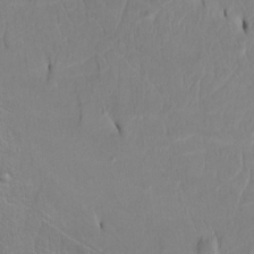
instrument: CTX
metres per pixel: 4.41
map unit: Htu
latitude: -4.5573
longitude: 151.9556
